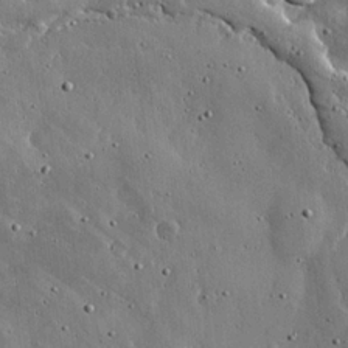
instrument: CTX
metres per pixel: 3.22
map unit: lHvf
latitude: 19.9150
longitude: -115.0458
